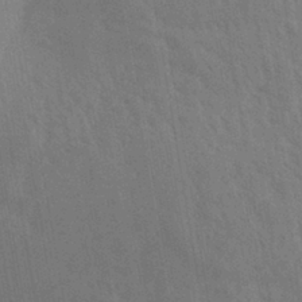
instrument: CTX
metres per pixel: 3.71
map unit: Aa
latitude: 30.4034
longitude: -139.0080
